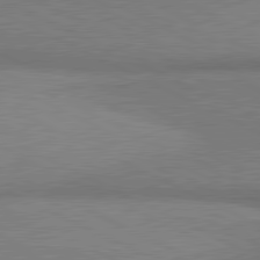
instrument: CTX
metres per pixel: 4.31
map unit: lApd
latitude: 80.9514
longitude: 164.3307
